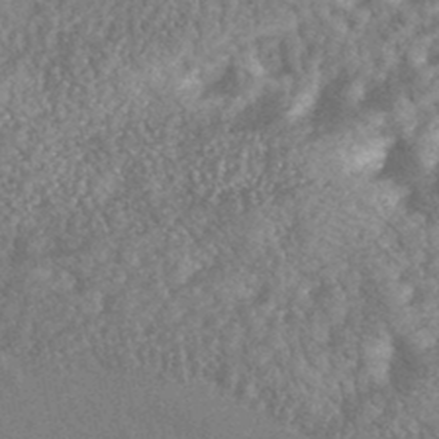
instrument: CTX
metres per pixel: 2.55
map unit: HNhu
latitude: -43.8611
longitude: 92.9542
